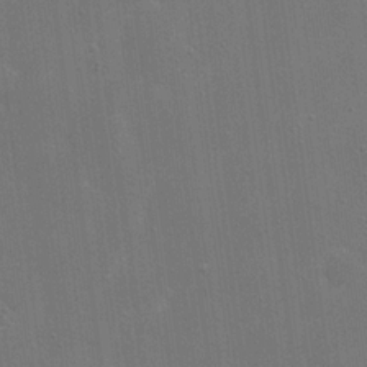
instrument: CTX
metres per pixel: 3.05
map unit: eHh
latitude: 20.1956
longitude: -68.3090
